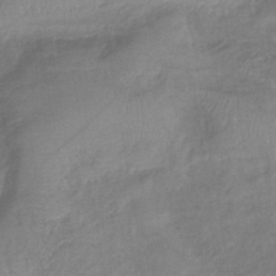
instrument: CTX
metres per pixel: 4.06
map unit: lHb
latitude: -41.8800
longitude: 80.7274
